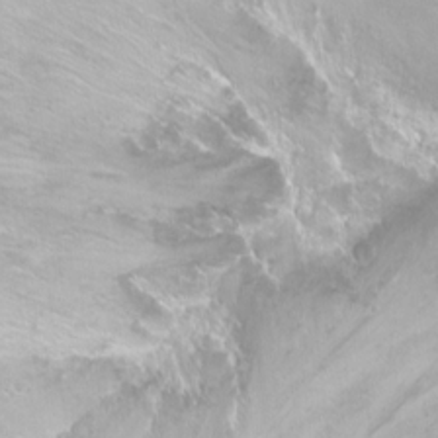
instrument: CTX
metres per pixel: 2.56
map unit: Nhu
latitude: -7.4643
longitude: -46.0822
